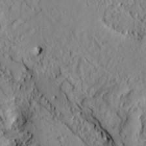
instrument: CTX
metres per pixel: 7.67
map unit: HNhu
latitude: 11.5938
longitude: 23.4832
